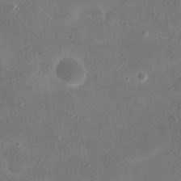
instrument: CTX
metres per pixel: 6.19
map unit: eHh
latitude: 21.0459
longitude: -66.3656
